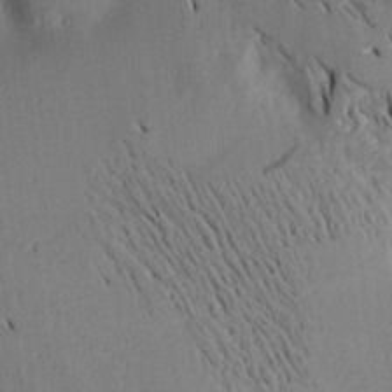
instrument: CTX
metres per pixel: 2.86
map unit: Aa
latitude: 15.8395
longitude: -147.9339
